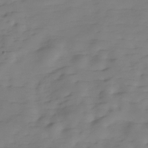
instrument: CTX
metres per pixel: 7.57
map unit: Hve
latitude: -29.8611
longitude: 91.2754
